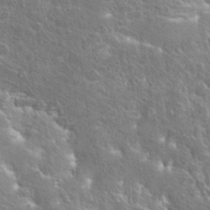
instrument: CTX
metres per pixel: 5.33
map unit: Hto
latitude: 25.8016
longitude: -45.2915
